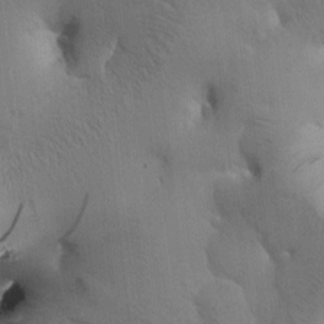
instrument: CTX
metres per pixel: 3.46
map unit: Htu
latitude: -0.0661
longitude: 172.0850
